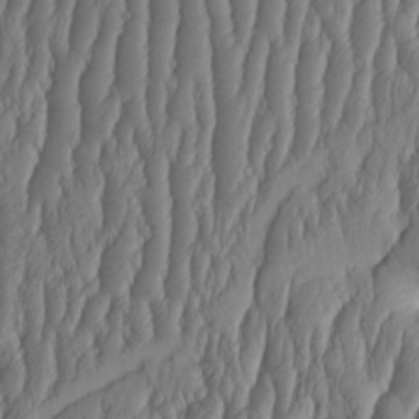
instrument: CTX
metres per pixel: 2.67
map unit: HNhu
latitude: -1.7478
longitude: 13.5777
